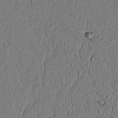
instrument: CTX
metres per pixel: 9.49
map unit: lAvf
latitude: 6.2145
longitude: 166.5763
